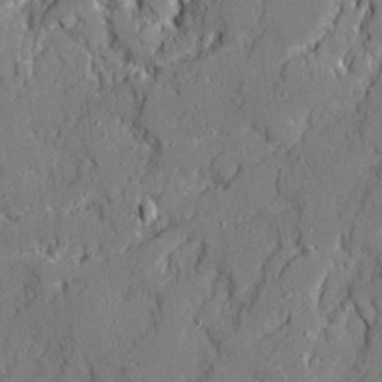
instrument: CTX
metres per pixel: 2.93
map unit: Ave
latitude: 20.9325
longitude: -128.8380
